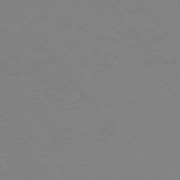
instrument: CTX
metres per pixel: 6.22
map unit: Ap
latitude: -76.7463
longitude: -70.4223
